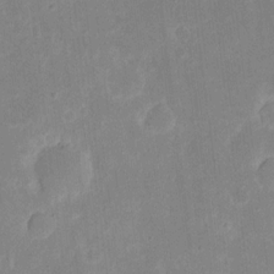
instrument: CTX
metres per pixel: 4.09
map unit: eHh
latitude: 6.3845
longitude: -69.4427
